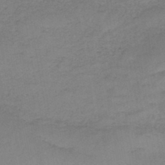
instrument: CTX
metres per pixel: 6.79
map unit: HNb
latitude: -47.0864
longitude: -38.7246
